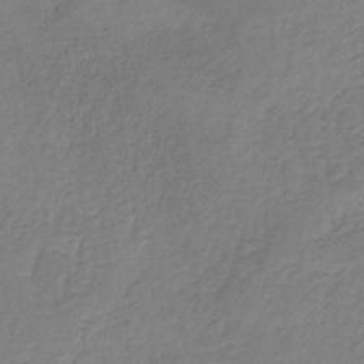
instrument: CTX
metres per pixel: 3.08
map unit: HNb
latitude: -33.5022
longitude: 55.7667
